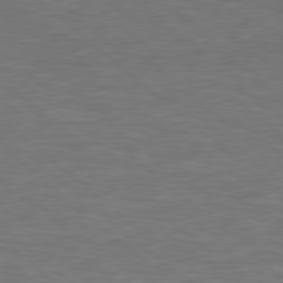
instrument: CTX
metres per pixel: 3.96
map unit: Hpe
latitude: 78.7624
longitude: -150.2144
